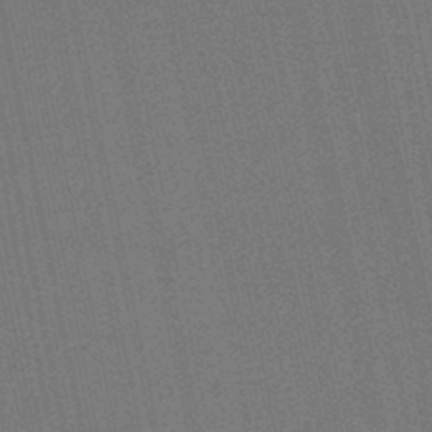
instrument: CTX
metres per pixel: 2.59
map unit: HNb
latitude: -48.9731
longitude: 59.8422
